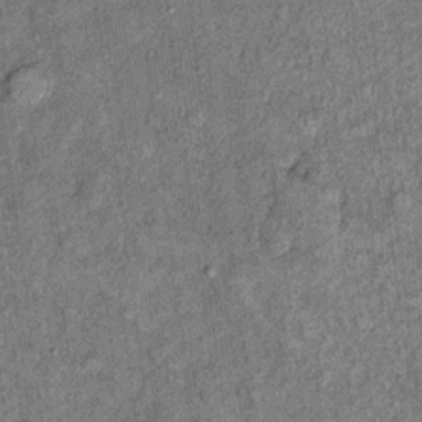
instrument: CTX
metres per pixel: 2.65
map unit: Ht
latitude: 8.7246
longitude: -37.4048
